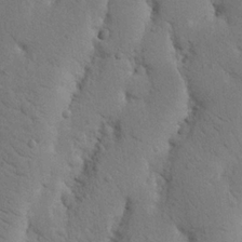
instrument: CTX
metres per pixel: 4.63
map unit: Nhu
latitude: 20.1389
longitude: -74.5546
